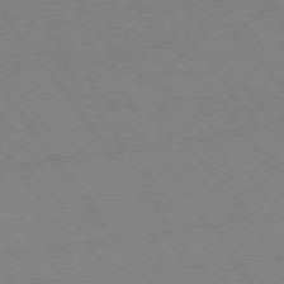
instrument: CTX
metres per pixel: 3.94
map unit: Hpe
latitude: 74.8380
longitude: -136.4979
